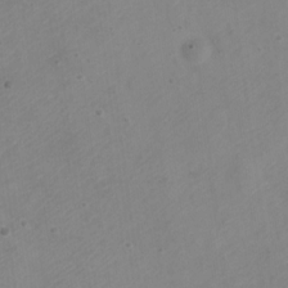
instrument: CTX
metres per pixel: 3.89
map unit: Nve
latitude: -23.1053
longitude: 106.9731
